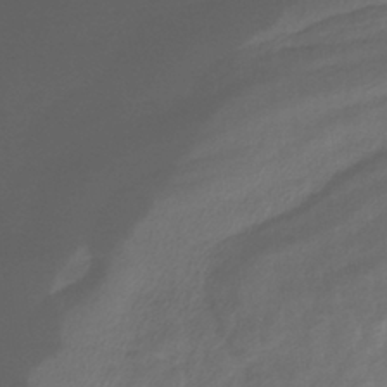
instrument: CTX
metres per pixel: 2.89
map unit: HNhu
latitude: -42.4062
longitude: 101.0108
